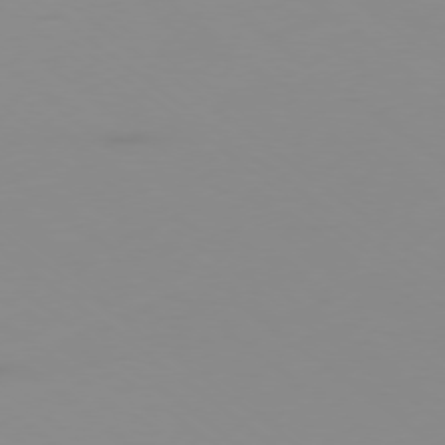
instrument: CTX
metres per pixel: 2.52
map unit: Ap
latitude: -78.1228
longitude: -94.5357
